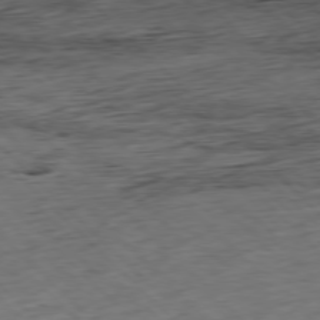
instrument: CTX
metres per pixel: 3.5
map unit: Hpe
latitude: -77.6155
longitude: 13.1242
